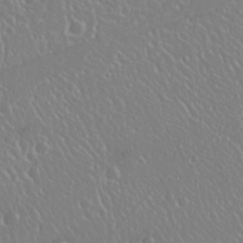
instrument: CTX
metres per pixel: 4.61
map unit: Nhu
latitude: 25.3670
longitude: -58.9136
